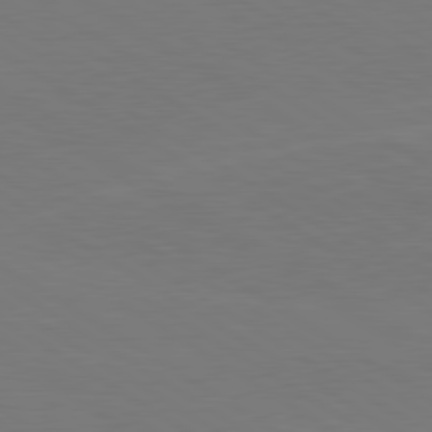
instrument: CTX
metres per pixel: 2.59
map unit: lApd
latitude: 79.9906
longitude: 162.3873
